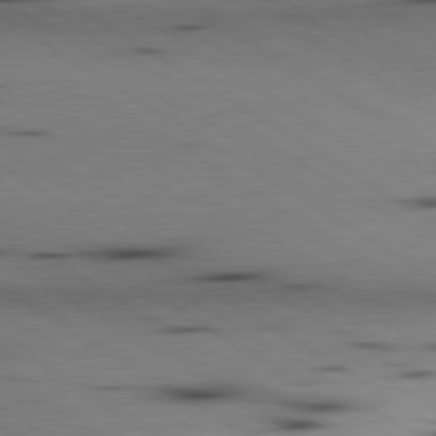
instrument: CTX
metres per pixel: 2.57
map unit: lApd
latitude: 80.3278
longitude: 161.4643
